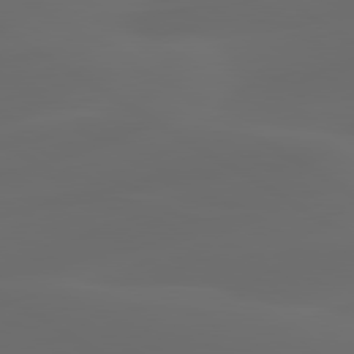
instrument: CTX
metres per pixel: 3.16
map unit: lApd
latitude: 80.1956
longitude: -91.2348
